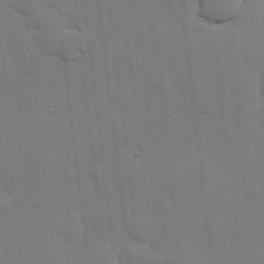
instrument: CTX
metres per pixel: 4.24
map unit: lHvf
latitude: 18.4979
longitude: -113.5938
